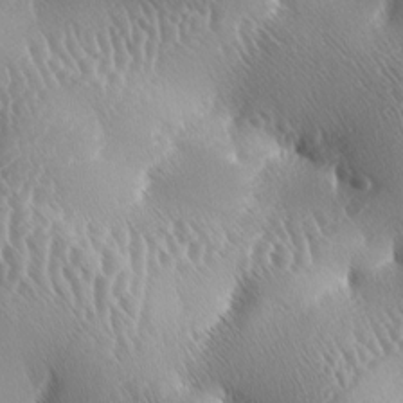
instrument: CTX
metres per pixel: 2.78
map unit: lAa
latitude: -5.8044
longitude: -128.9702
